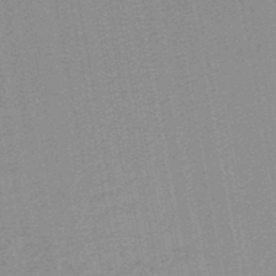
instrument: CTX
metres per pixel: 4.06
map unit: HNb
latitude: -48.3307
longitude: 59.0486
